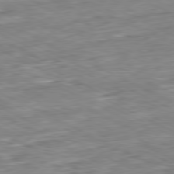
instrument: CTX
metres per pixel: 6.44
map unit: Ap
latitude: -80.8030
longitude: -91.6694
